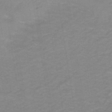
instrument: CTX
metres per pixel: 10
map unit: HNb
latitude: -45.4077
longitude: -45.5749
